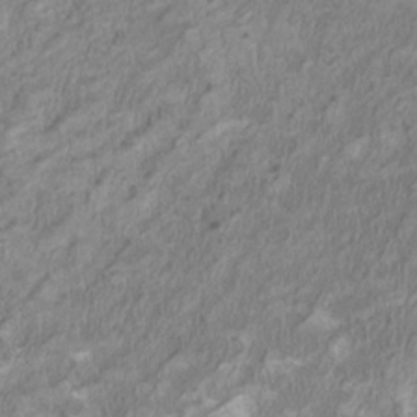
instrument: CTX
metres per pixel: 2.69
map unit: HNhu
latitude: 2.1011
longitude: -2.9513
